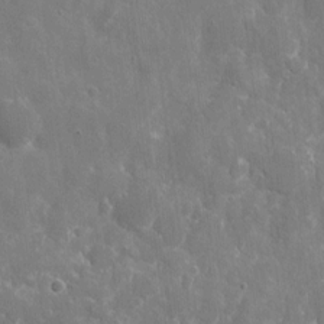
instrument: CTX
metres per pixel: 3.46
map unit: eHh
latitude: 9.4993
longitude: -70.2144
